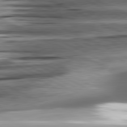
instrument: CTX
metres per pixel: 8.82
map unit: lApd
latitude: 81.6316
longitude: -145.3859
